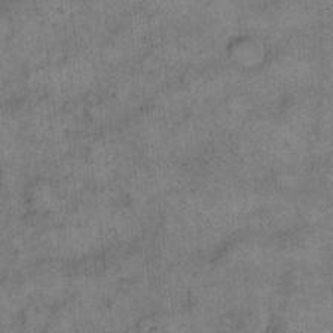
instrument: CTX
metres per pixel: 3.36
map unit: eHh
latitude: 13.7072
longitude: -65.0647
